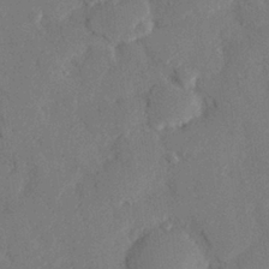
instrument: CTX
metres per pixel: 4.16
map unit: eHh
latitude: 27.2348
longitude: -80.7057
